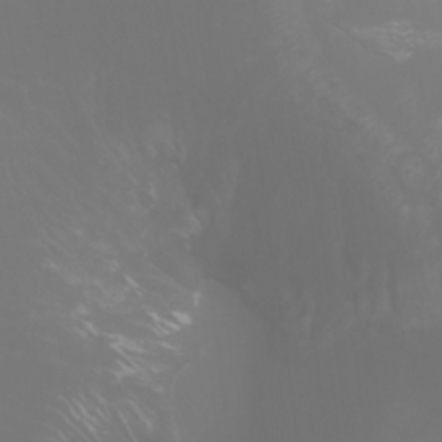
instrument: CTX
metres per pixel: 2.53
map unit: Htu
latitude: -0.4440
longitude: -76.7057
